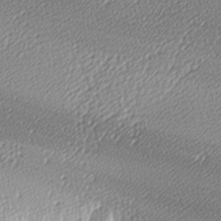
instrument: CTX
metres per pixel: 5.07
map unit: lAa
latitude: -10.6708
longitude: -126.1767
